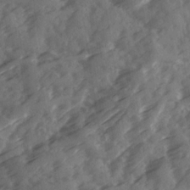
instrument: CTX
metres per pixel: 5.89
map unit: Ave
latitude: 19.0836
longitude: -131.2915
